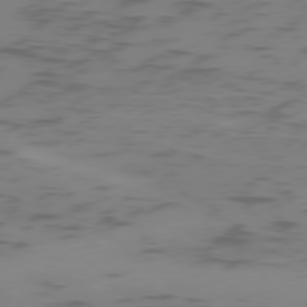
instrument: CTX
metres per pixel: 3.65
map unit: Ap
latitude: -77.9367
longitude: -65.0836
